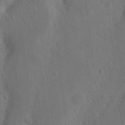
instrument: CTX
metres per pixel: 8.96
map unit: Nhu
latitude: 15.3860
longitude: -77.4237
